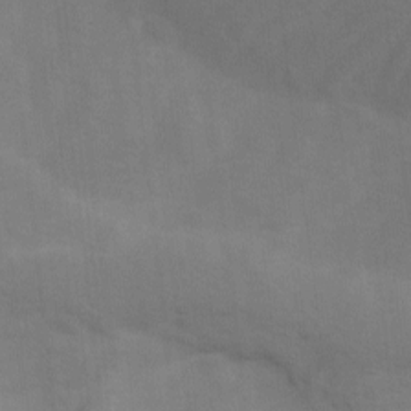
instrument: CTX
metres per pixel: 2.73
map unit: Ave
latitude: 1.5938
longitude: -112.4790
